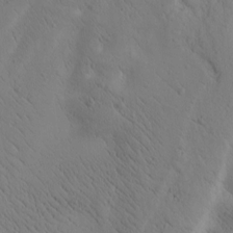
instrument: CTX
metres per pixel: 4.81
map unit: Htu
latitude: 1.4237
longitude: 175.1431
